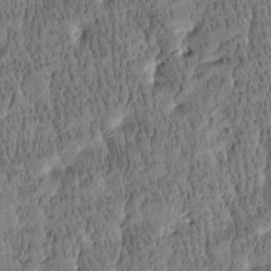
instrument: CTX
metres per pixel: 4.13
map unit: Htu
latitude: -4.1983
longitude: 175.3887
